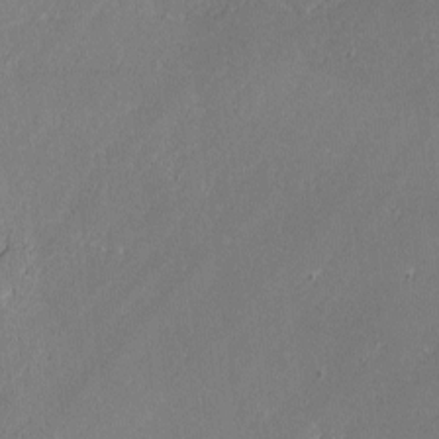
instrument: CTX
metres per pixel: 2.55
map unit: lAvf
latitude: -1.4455
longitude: -106.8758
